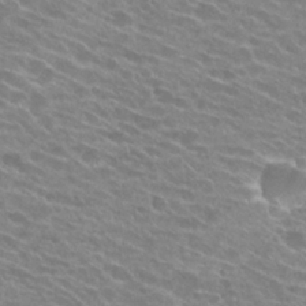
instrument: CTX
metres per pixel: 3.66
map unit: Hto
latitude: 25.7071
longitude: -42.2334
